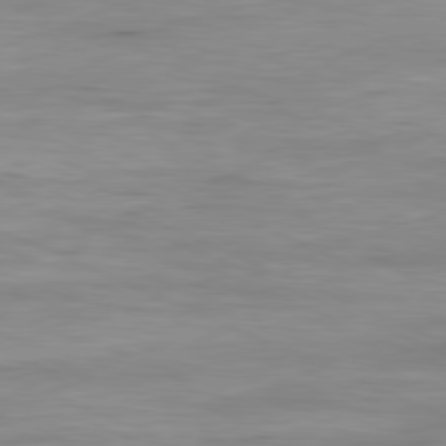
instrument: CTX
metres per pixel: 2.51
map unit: Ap
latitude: -81.2943
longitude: -81.5560
